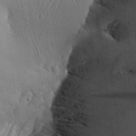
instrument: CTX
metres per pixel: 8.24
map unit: Aa
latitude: 26.5168
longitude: -134.4790
